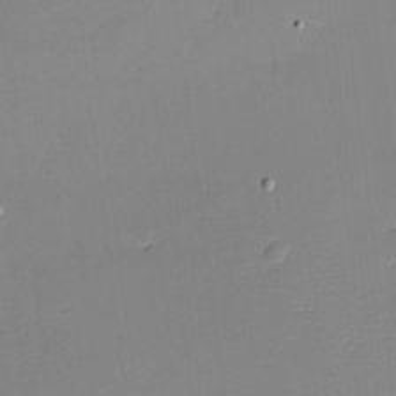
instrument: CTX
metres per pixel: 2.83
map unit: eHh
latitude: -3.1809
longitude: -80.1578
